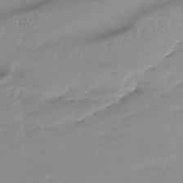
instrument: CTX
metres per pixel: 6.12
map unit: Ht
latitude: -14.9920
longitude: -52.1956
